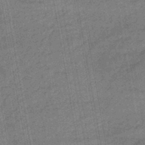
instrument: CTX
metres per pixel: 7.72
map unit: eHb
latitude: -45.8800
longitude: 88.5762
